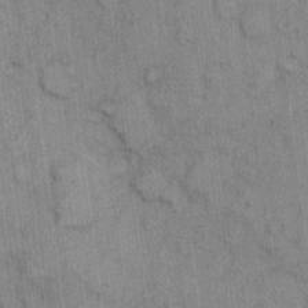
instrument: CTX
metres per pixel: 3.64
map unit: eHh
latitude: 7.0269
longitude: -64.3656
